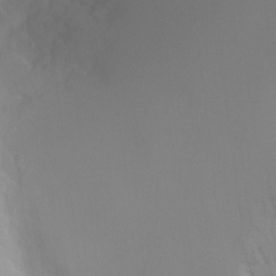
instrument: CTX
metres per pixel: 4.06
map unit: Ht
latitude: -0.3307
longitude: -18.4223
